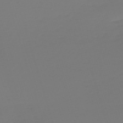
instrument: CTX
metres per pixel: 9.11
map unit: eHh
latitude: -61.7100
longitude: 51.6155
